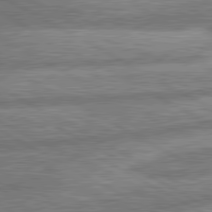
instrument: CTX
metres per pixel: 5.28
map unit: lApd
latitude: 81.0458
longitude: -165.6127
